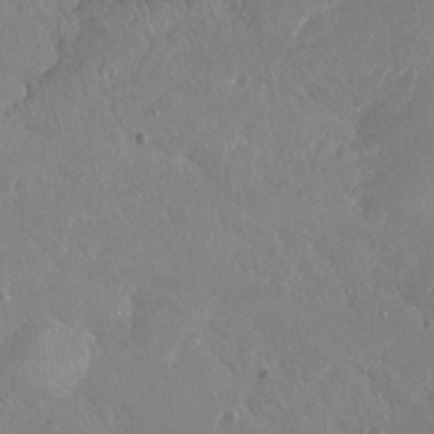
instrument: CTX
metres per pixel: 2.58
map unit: Ht
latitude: -15.2943
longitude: -43.9339
